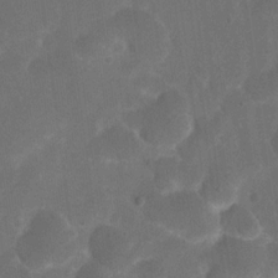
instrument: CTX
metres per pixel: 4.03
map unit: eHh
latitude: 19.4993
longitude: -64.5735
